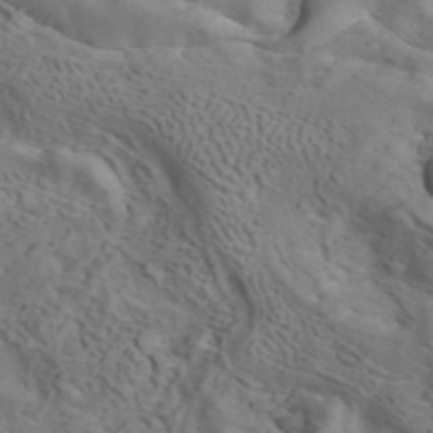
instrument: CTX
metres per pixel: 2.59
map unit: ANa
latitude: 42.2334
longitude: 14.8030
